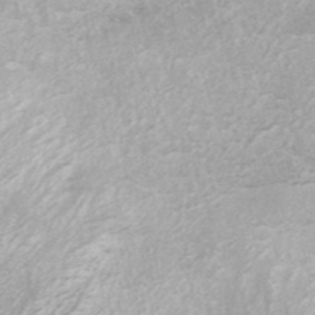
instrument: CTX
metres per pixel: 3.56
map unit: ANa
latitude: 44.6490
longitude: 26.3495
